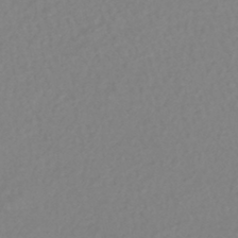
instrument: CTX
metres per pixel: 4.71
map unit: HNhu
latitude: -47.1809
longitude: 102.9542
